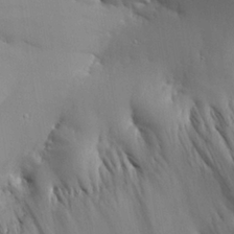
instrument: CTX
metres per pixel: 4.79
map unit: Aa
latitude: 25.3103
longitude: -133.2726
